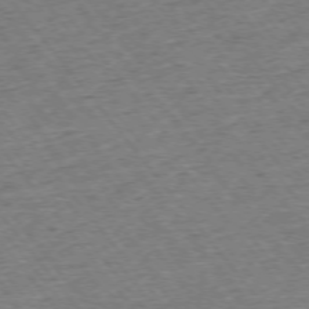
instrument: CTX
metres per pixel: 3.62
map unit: Ap
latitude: -75.5022
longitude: -88.2334
